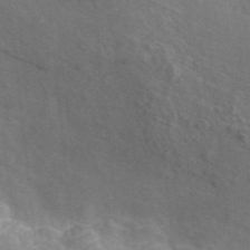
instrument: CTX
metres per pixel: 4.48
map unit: ANa
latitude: 46.5735
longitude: 26.3117
